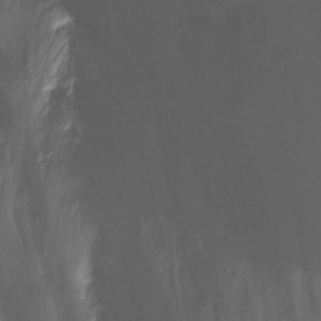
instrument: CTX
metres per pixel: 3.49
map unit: Nhu
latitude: -11.7100
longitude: -47.3860
